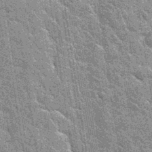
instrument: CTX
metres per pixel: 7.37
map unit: Hto
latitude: 34.6301
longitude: -52.0255
